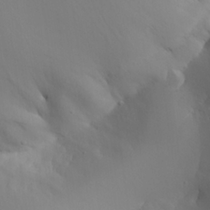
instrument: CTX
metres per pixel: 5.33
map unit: Aa
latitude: 24.4601
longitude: -126.9892
